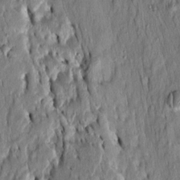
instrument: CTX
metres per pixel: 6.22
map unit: Htu
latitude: -3.8611
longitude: 151.8422
